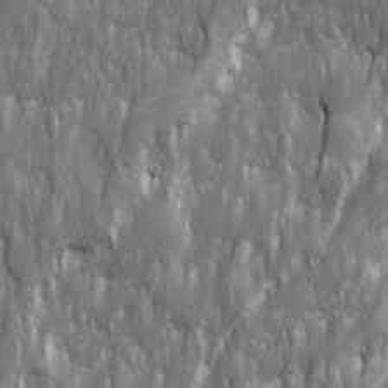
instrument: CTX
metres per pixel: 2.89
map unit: Ave
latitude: 15.8962
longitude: -134.8758
